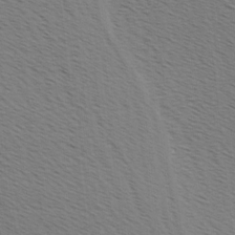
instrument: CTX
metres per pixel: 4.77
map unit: Hve
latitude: 2.7435
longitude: -125.4048
